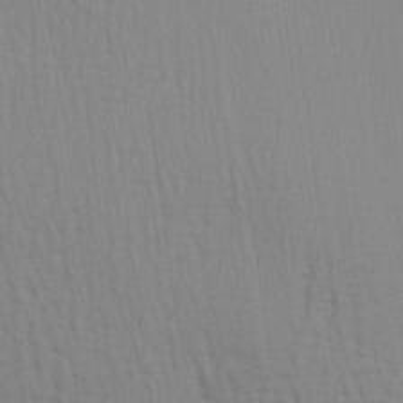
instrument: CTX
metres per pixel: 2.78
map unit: Aa
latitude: 28.5546
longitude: -139.0080
